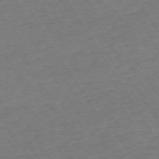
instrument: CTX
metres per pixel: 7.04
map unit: Hpe
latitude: -72.8219
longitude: 9.8044
